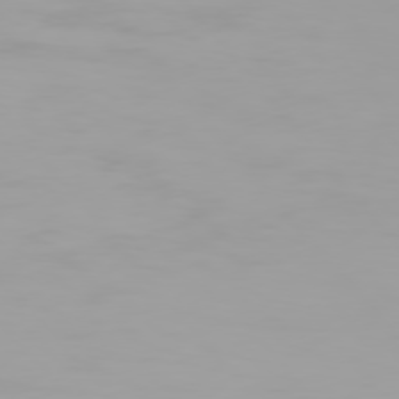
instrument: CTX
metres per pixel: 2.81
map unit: Hpe
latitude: 76.1577
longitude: -142.7246
